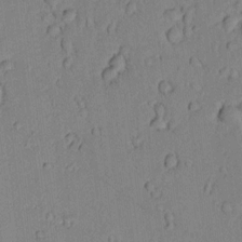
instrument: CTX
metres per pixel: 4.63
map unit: lAvf
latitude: 8.2145
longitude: 169.5966
